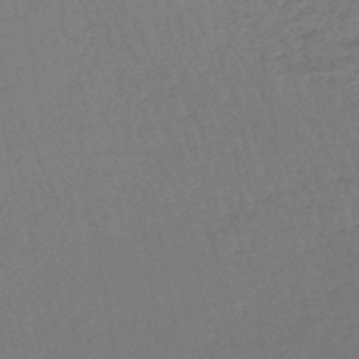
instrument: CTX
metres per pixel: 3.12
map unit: lHb
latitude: -45.5777
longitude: 71.9556
